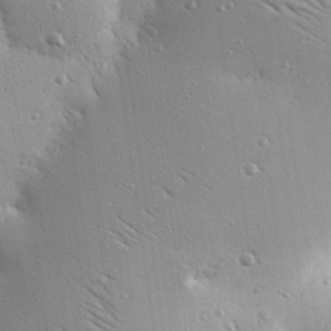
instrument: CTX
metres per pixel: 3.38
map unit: eHh
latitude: 24.0633
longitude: -89.2348
